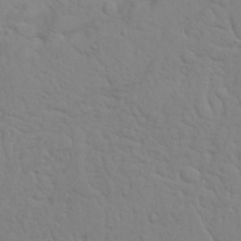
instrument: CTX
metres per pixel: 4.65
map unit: Nhu
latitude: 22.3278
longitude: -69.4238
